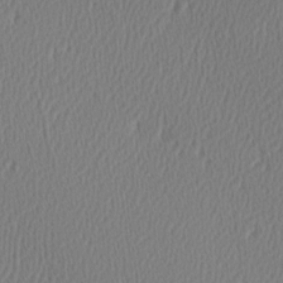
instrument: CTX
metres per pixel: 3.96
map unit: Hve
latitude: 2.9702
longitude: -124.5356
